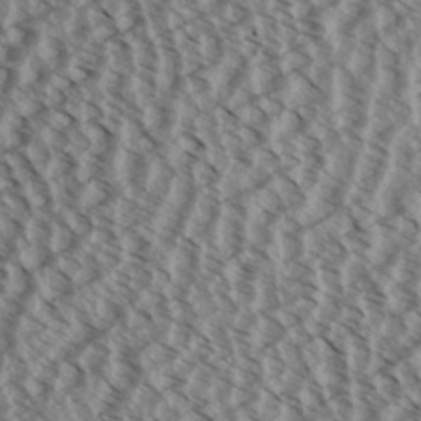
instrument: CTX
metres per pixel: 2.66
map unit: Aa
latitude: 32.3845
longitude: -137.7072
